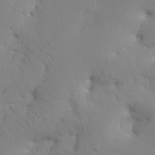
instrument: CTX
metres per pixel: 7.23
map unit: Nhu
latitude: 21.3860
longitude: -73.8584
